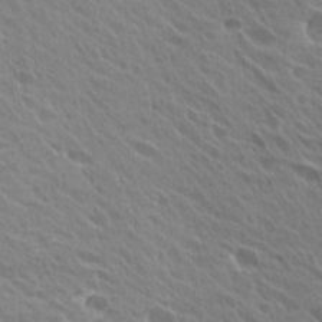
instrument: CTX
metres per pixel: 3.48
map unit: Hto
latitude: 27.2159
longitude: -35.2726
